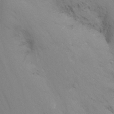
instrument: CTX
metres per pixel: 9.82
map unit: Nhu
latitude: -8.7841
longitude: -51.7071
